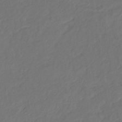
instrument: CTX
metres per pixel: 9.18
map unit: eHb
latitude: -30.0850
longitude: 64.9731
